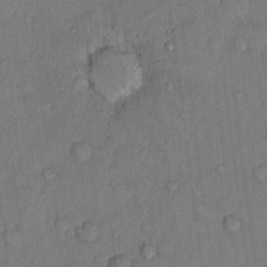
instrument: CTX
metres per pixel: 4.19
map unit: Hto
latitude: 9.6883
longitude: -58.4601
